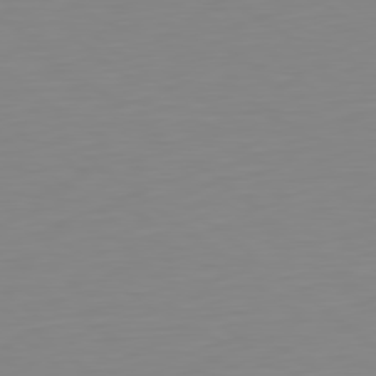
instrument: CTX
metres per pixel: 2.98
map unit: Hpe
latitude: 78.8002
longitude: -141.5749
